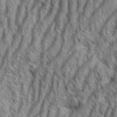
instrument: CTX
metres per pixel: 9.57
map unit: Aa
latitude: 34.1200
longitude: -138.1389
